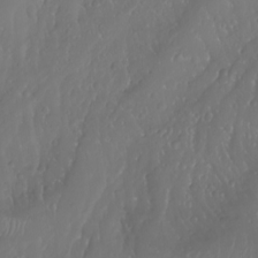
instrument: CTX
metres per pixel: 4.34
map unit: Aa
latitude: -10.8219
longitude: -68.5357
